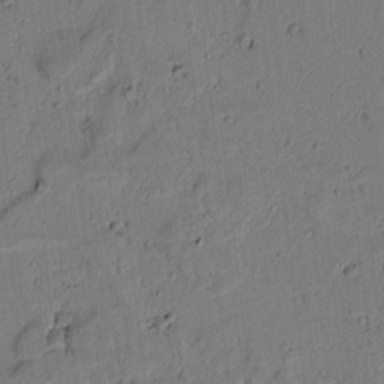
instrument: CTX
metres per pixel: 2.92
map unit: lAvf
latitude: 5.4237
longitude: 168.3873
